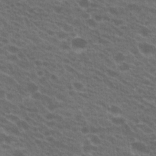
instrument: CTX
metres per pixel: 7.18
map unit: Hto
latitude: 22.6868
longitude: -38.0255
